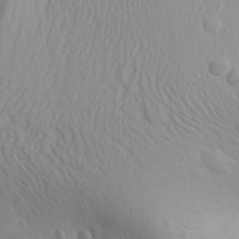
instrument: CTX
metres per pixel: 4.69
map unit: Aa
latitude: 30.0633
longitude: -140.1955
